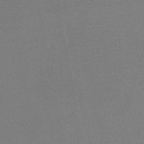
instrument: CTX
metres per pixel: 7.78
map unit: HNb
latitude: -46.2550
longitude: -39.9906
